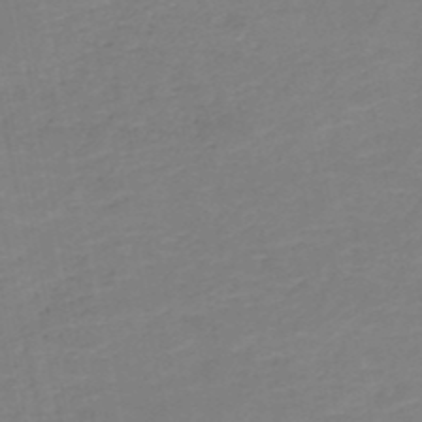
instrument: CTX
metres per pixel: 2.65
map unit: HNb
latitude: -50.4062
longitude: -50.9702
